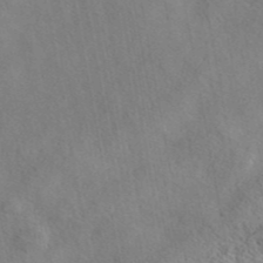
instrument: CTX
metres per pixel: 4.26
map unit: eAb
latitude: 43.2159
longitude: 108.7652
